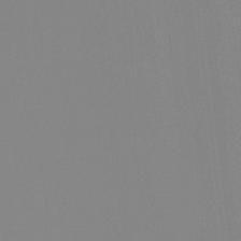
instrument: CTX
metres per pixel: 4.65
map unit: Hto
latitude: -8.3495
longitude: -51.4615
